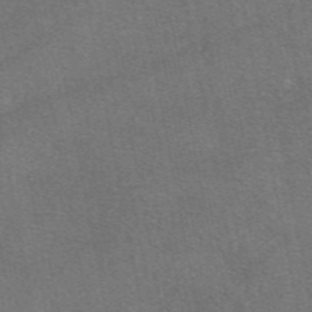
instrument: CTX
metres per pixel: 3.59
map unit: eAb
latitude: 47.7261
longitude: 114.1417
